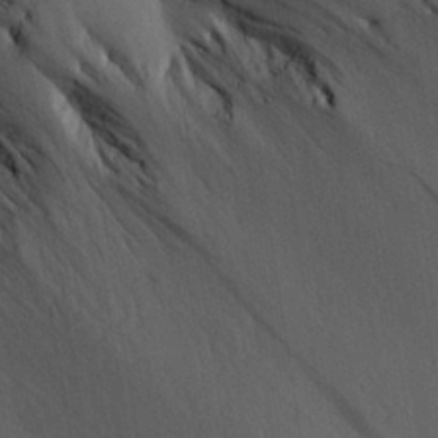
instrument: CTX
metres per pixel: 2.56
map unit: Aa
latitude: 27.4427
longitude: -137.8395
